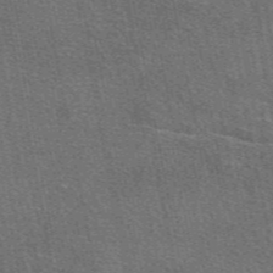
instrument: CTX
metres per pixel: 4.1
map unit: eAb
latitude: 48.4223
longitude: 114.8219
